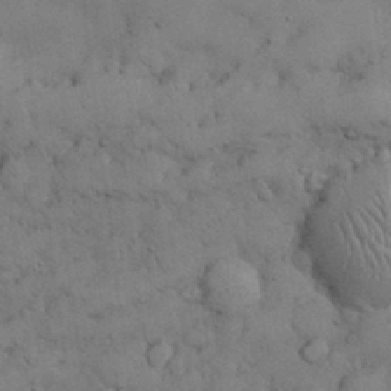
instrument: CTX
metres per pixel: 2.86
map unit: Nhu
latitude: 28.7435
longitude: -71.3859
